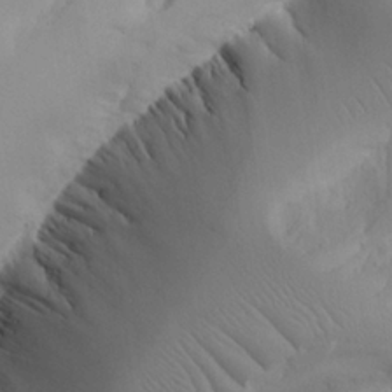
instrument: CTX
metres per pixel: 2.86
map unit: Aa
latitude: 24.6868
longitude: -127.8961
